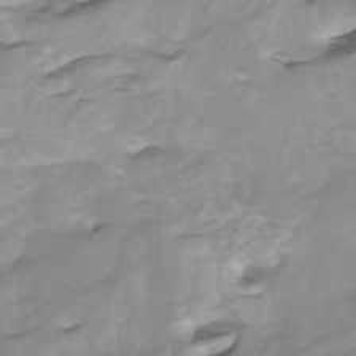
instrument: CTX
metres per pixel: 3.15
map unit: Nhu
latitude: -5.3320
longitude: -77.1025
